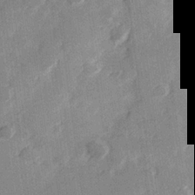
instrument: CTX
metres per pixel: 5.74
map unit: Hve
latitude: 25.9150
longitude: 147.2943
